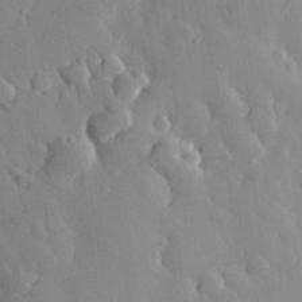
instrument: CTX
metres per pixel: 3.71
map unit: eHh
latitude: 29.4993
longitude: -79.5749
